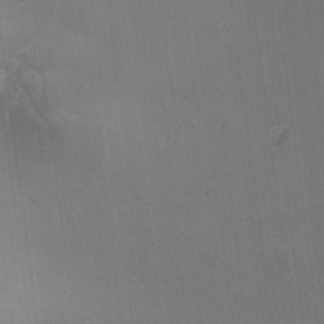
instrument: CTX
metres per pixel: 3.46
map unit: Ave
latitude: -8.1417
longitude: -122.2711
